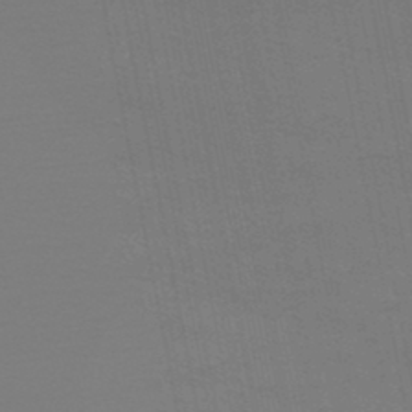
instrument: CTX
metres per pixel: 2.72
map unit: HNb
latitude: -45.5966
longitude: 56.4251
